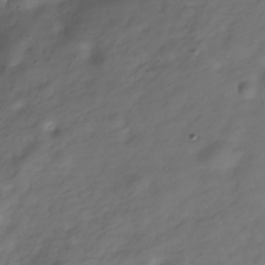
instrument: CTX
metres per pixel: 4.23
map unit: Hve
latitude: -30.4818
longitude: 91.8423
